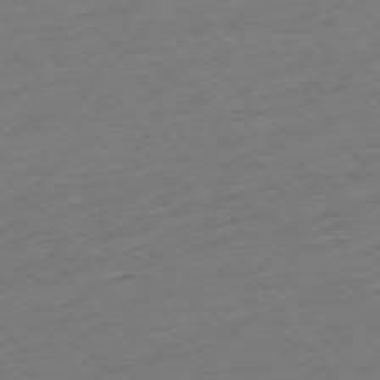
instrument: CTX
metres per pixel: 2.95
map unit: Ap
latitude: -74.8597
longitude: -80.4790
